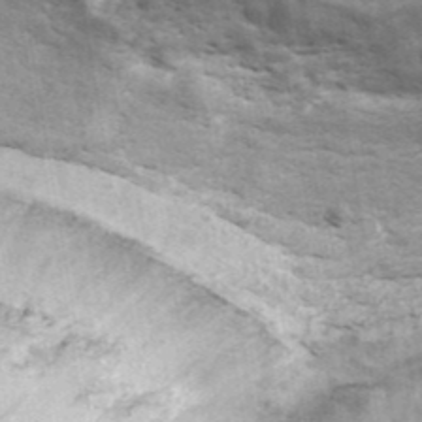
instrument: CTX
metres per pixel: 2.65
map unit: ANa
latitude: 41.6504
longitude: 16.2929
